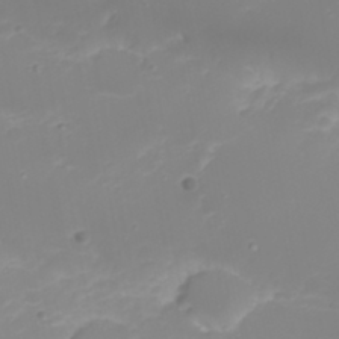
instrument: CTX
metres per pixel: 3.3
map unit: Nhu
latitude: 22.1956
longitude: -64.9325
